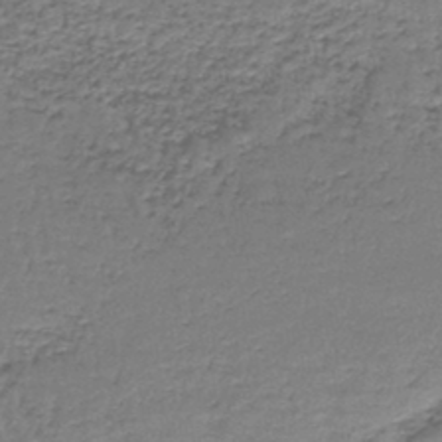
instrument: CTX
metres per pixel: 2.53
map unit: lHb
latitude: -43.4265
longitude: 58.4251
